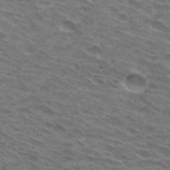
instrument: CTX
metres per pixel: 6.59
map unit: Hto
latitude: 30.6302
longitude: -44.5734
